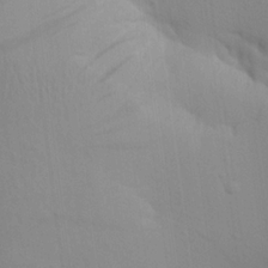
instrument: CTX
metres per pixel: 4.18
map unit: Aa
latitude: 20.7435
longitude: -146.0633
